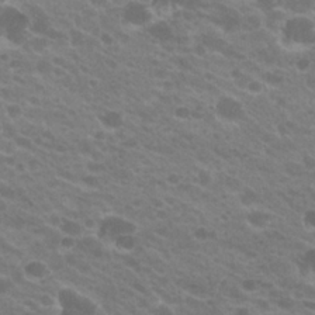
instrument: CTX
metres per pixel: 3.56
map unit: Hto
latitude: 23.7261
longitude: -35.9150
